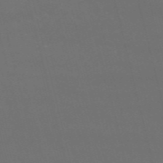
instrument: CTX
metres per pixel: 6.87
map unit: HNb
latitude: -54.4440
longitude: -37.3860
